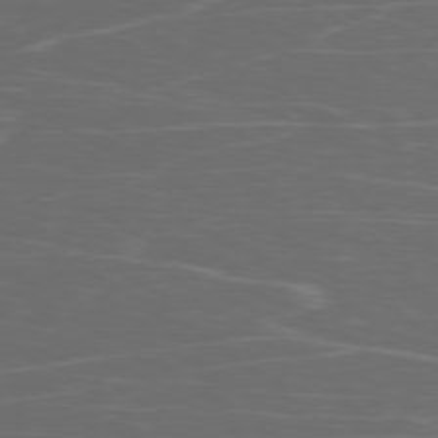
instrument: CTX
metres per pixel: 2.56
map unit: Ap
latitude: -79.7666
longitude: -73.6316
